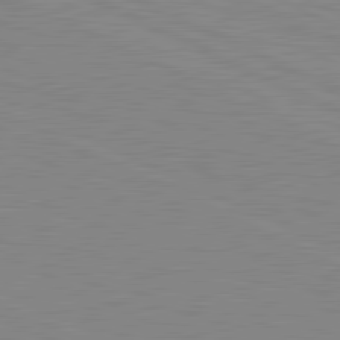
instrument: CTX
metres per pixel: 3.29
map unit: lApd
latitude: 81.5560
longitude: -172.2333
